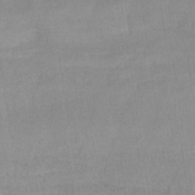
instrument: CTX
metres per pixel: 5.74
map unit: lHb
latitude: -34.8408
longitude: 65.1809
